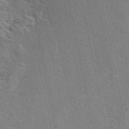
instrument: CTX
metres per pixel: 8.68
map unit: ANa
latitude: 49.5938
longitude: -76.0444
